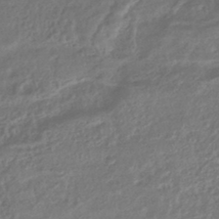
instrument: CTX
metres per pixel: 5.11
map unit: eHb
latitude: -42.4251
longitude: 84.4440
